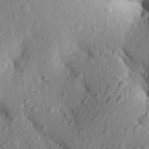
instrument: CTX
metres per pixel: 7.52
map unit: Aa
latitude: 25.3481
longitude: -150.2711
